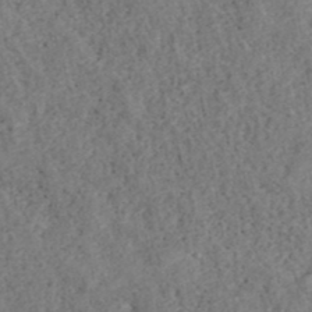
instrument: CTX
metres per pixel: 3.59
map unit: ANa
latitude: 40.1955
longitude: 17.8990
